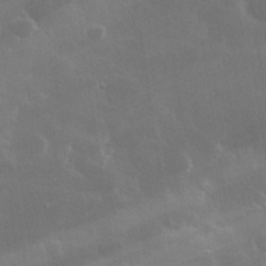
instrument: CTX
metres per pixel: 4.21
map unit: lHvf
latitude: 31.1592
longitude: -93.4804
